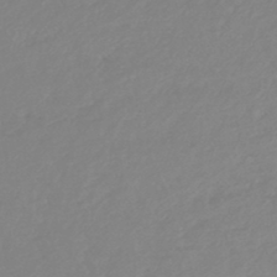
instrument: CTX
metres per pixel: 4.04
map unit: lHb
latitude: -44.7841
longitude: 71.0864
